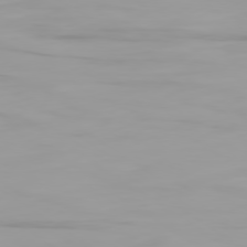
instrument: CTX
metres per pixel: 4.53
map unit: Ap
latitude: -79.5021
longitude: -94.6491
